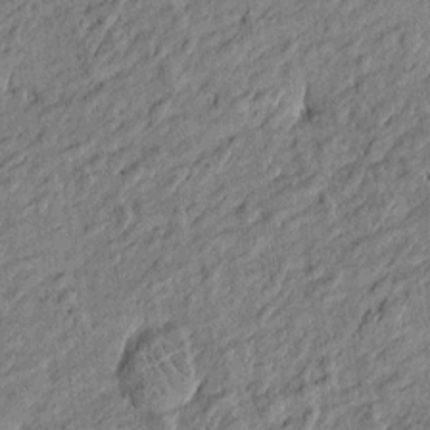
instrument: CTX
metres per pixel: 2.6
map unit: Htu
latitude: -6.5573
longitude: 177.3132
